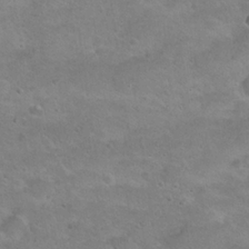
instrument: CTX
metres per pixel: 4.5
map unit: Hto
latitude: 21.4238
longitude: -49.8583
